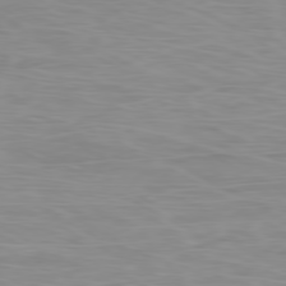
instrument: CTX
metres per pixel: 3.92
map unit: Ap
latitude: -79.5966
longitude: -74.2334
